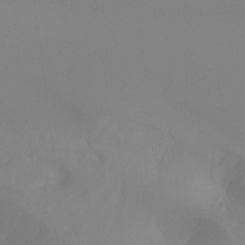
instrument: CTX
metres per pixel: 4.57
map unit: Ht
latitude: -15.7667
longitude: -48.0255
